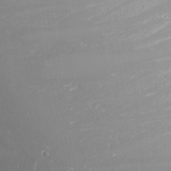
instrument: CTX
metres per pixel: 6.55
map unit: Nhu
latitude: -5.0675
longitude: -87.8016
